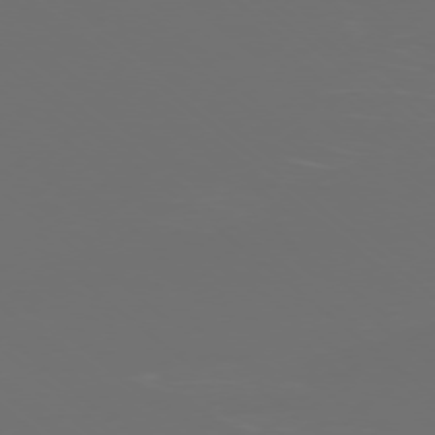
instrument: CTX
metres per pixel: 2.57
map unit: Ap
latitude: -77.3888
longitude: -80.6490
